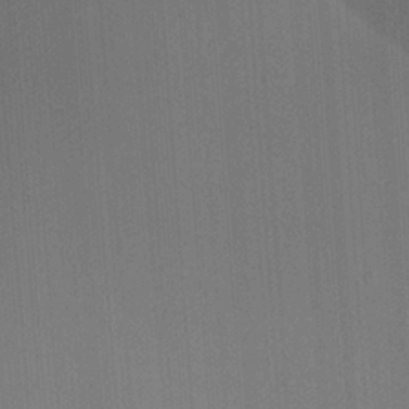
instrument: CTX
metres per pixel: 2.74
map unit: Ave
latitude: 23.2159
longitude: -136.7624
